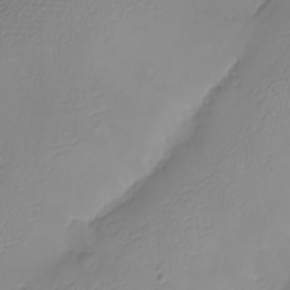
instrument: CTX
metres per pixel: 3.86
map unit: eHh
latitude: -6.7652
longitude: -79.9339
